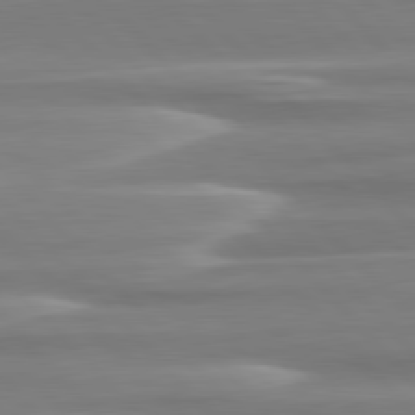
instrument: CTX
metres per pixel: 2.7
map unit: lApd
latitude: 79.9339
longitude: -114.5356
